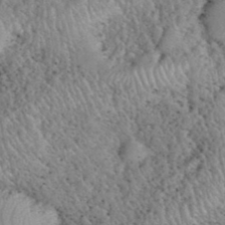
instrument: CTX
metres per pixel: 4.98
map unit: eHh
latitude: 40.5167
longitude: -56.1199
